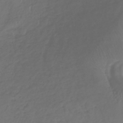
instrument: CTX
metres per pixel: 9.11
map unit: lHb
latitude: -39.6911
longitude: 69.9178
